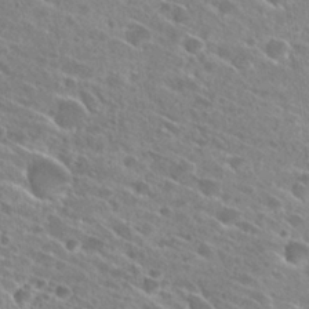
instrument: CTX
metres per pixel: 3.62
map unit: Hto
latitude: 27.1025
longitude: -44.9325
